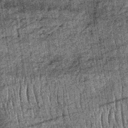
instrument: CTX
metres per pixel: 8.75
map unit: lHb
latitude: -36.5762
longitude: 67.1432
